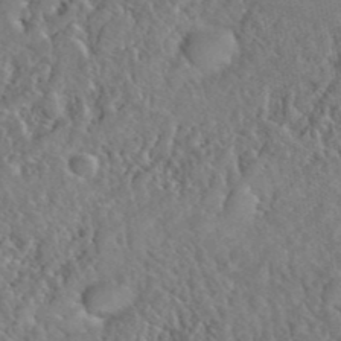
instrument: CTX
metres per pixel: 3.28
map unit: eHh
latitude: 40.7057
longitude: -56.3278
